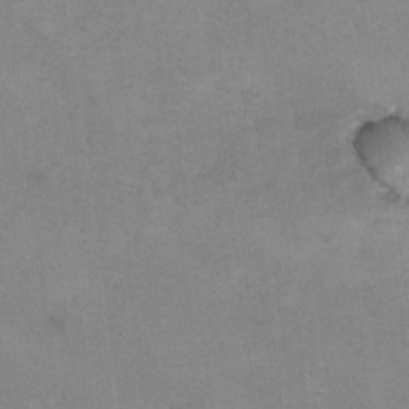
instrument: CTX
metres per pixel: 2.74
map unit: Hto
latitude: 7.1592
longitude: -35.3292
